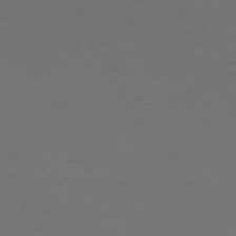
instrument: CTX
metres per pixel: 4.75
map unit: Ap
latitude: -75.1809
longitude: -69.3482
